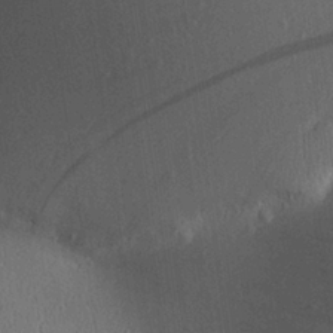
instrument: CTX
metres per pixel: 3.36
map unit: Aa
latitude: 26.5168
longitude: -135.7827
